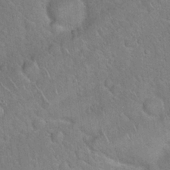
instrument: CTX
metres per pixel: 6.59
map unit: Hto
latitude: 19.2915
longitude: -50.9702
